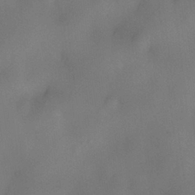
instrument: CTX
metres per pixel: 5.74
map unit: eHh
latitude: -22.4629
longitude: 15.7100
